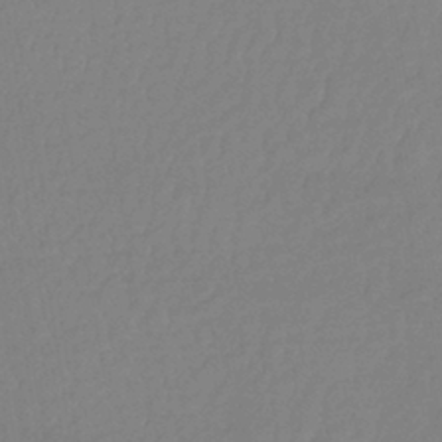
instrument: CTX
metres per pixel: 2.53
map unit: lHb
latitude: -36.1416
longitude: 69.1053
